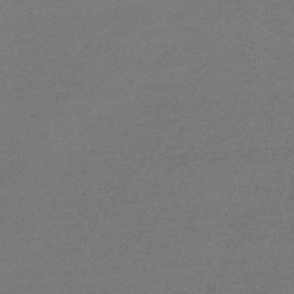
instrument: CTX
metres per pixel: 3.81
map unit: HNb
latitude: -53.3320
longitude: -43.0836
